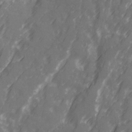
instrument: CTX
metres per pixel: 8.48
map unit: Ave
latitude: 20.4601
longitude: -131.6505
